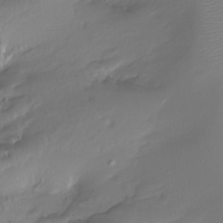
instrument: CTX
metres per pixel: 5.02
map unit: Ht
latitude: -15.4455
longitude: -44.6301
